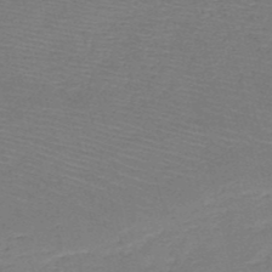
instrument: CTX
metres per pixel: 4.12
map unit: HNb
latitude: -49.8612
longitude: -41.8394
